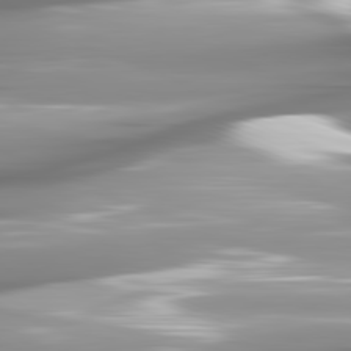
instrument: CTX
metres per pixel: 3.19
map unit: lApd
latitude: 82.1011
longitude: -142.2334
